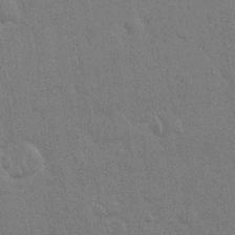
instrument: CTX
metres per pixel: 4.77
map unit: Nhu
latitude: 27.9528
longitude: -64.4223
